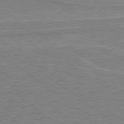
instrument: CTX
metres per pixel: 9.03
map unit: Hpe
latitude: 78.8758
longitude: -164.7624
